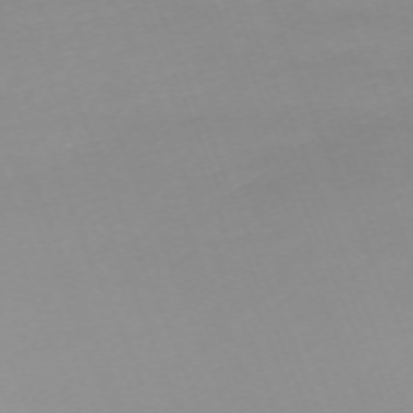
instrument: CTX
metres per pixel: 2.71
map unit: Nhu
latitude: -67.7289
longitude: 38.1039
